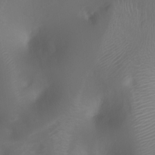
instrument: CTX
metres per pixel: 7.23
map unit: Ht
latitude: 1.5938
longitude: -21.7261
